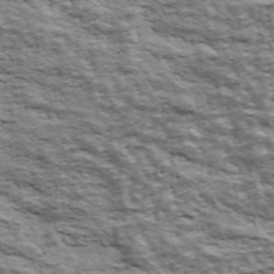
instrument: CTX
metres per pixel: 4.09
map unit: Ave
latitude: 43.2915
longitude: -111.7072
